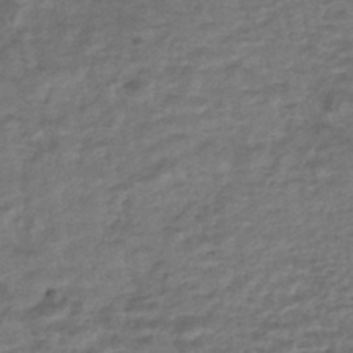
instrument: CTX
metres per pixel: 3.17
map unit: HNhu
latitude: -45.6722
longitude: 102.1984
